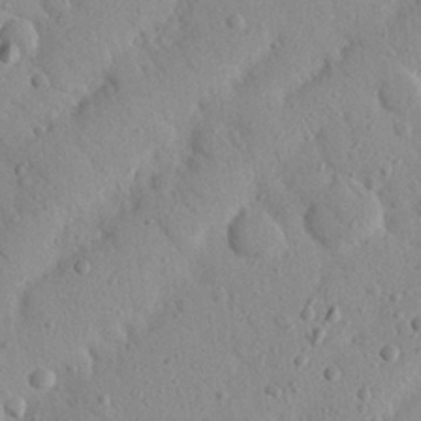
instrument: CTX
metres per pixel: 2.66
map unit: Nhu
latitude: 22.5357
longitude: -75.9339
